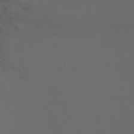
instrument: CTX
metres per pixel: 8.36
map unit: Ht
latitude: -9.5777
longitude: -33.5749
